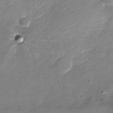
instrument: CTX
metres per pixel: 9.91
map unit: Nhu
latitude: -28.0283
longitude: -73.4805
